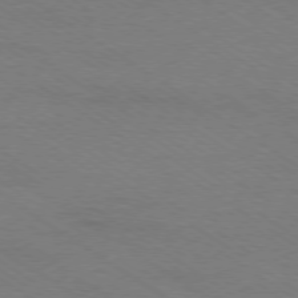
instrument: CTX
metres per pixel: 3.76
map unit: Ap
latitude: -79.0486
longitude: -84.9703
